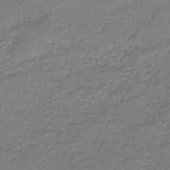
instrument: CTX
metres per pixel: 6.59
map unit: lHb
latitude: -42.4817
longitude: 58.7463
